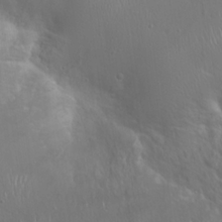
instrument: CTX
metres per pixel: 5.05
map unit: Hto
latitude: 19.8394
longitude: -54.4034
